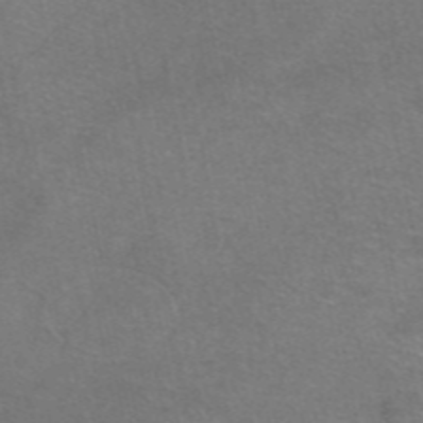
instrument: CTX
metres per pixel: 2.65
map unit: eAb
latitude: 47.1781
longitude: 105.8422
